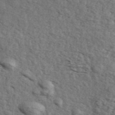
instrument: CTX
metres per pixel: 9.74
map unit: ANa
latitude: 43.9717
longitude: 47.0486
